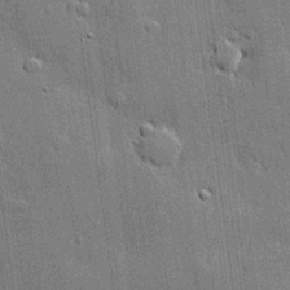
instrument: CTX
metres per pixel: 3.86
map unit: lHvf
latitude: 21.0081
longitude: 145.7100
